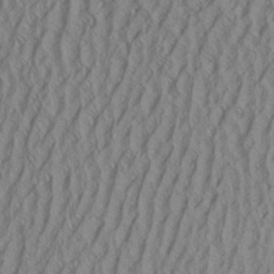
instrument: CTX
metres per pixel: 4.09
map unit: Aa
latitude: 25.3670
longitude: -136.1011
